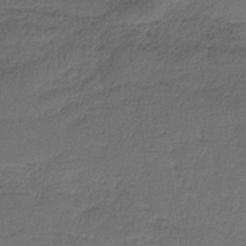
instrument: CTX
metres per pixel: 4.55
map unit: HNb
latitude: -35.6155
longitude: 58.7463
